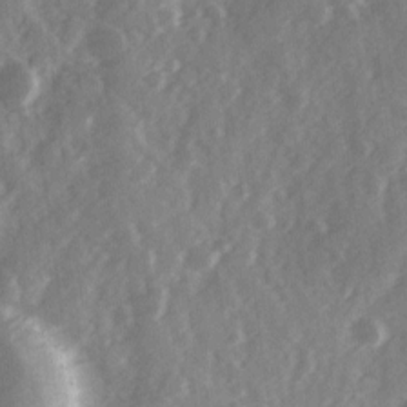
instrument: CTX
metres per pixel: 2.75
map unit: Ave
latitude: 11.7450
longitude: -102.7813
